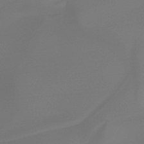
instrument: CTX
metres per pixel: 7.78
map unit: HNb
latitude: -45.0864
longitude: -44.2522
